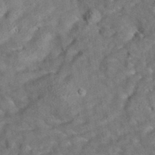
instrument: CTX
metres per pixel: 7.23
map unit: eAb
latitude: 35.1403
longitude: 112.1606
